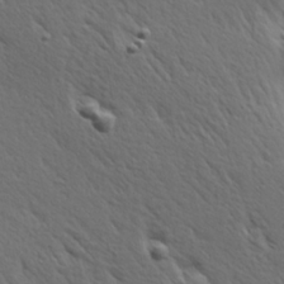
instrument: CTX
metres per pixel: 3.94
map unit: Hve
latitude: 24.4223
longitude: -97.7450
